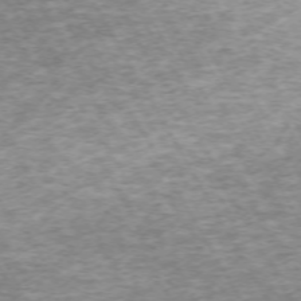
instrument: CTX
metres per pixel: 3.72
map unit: Hpe
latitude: -71.7100
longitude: 13.4832
